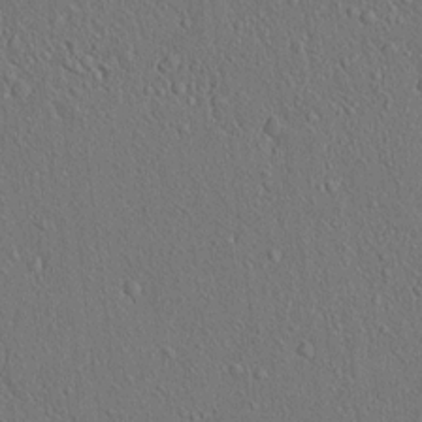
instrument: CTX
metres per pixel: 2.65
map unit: lAvf
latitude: 7.4426
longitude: 167.7289
